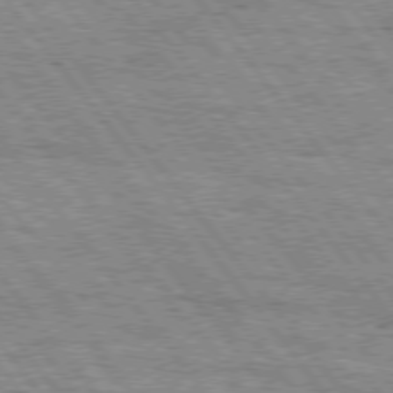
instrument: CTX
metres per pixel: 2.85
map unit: Hpe
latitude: 75.7261
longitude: -152.8380
